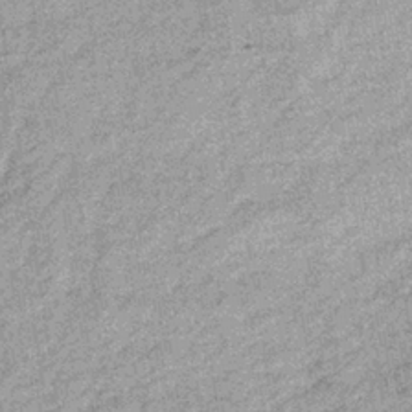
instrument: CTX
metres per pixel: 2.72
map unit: lHb
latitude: -36.5384
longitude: 65.5210
